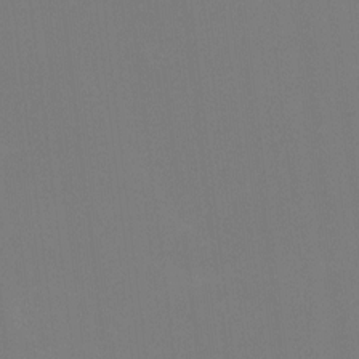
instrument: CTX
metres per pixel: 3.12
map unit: HNhu
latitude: 6.7624
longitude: 5.2565
